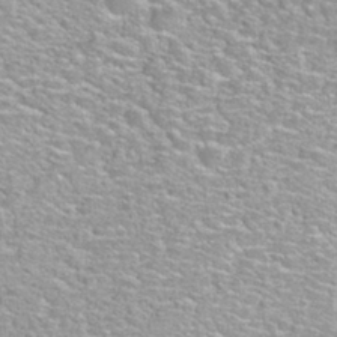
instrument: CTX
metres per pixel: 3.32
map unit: Hto
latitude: 30.3090
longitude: -49.1781
